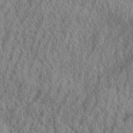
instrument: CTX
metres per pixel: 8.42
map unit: eHh
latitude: 33.4049
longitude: -141.2537
